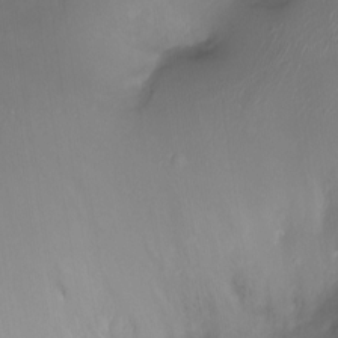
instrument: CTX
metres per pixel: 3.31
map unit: Ht
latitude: -16.3307
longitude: -41.6504
